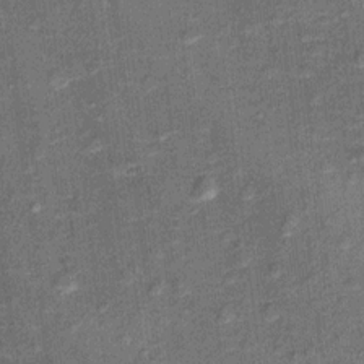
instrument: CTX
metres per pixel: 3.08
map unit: Ht
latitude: 10.9703
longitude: -39.1214
